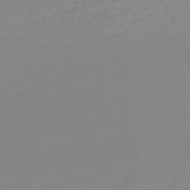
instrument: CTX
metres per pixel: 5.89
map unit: HNb
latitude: -46.1039
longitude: -35.0458
